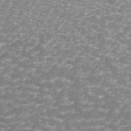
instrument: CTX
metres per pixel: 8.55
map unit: ANa
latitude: 44.4412
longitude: 25.6722
